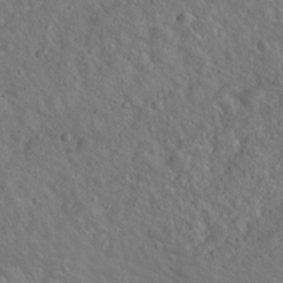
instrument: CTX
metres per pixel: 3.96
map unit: Hto
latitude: 19.3670
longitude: -53.7450
